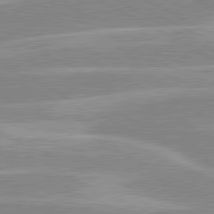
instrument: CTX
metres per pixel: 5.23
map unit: lApd
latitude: 80.3278
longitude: -124.9513
